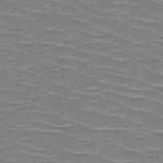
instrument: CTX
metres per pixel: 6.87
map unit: HNb
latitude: -49.6344
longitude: -47.1781
